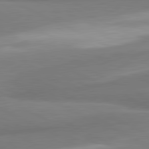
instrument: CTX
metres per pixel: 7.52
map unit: lApd
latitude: 81.1592
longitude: 167.1431
